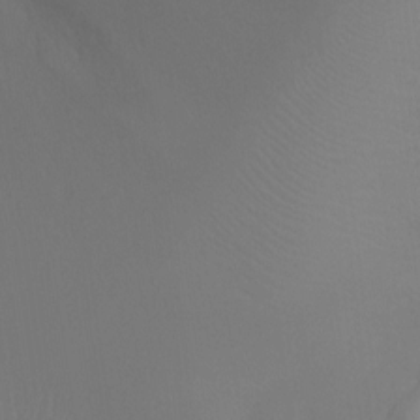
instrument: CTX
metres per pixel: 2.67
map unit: Ht
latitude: -9.7855
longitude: -32.9892
